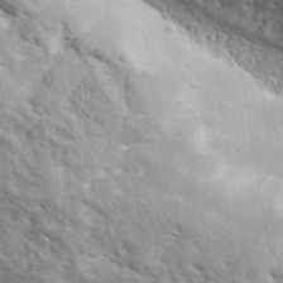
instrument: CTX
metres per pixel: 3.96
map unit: lHvf
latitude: 40.0822
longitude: -87.2348
